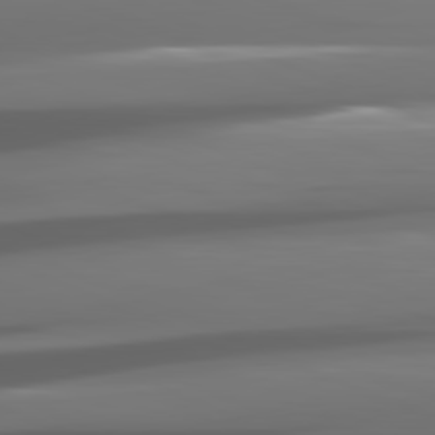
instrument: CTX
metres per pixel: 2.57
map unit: lApd
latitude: 81.3671
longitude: -142.7813
